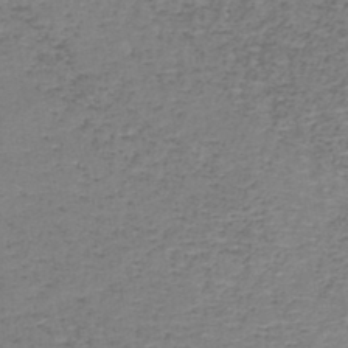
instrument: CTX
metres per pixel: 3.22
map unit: lHb
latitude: -43.1809
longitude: 58.5951
